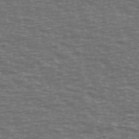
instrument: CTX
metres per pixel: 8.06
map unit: Ave
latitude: 39.0458
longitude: -113.9717
